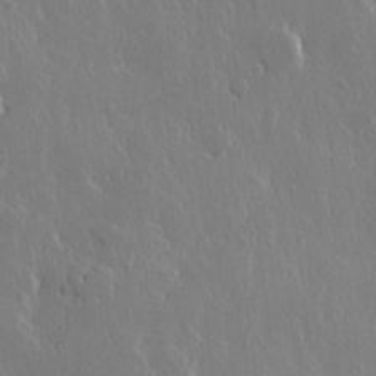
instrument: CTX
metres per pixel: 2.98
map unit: lHvf
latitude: 21.9150
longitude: 147.1053
